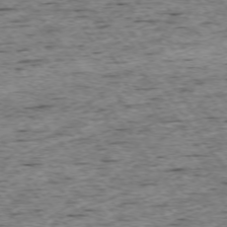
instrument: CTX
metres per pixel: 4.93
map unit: Ap
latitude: -74.3307
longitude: -87.3859
